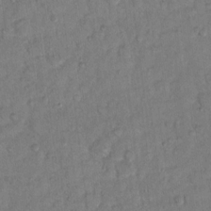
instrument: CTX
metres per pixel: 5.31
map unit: Hto
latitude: 13.1403
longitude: -37.3482
